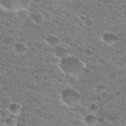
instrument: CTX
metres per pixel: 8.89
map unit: Hto
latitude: 28.9513
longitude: -45.9150
